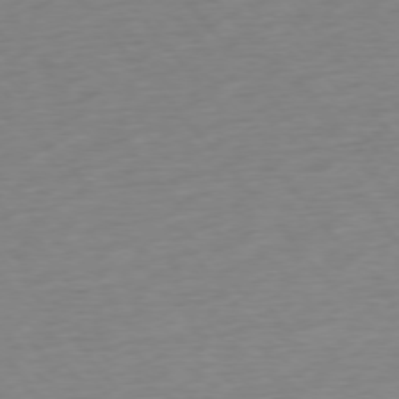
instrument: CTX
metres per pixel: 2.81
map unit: Ap
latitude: -76.1417
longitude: -64.7246
